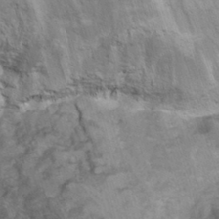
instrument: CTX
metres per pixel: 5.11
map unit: Hto
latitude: 7.1592
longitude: -34.3467
